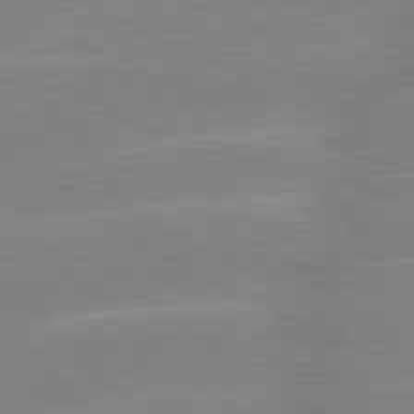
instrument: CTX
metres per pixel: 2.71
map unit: lApd
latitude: 80.8191
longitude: -125.1403
